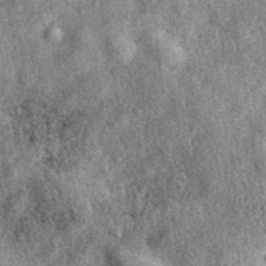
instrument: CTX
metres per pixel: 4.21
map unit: eAb
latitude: 39.7827
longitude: 107.9178
